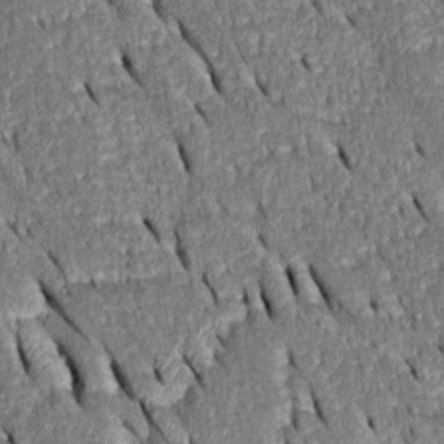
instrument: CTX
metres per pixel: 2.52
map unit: Htu
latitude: -1.0676
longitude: 149.8423
